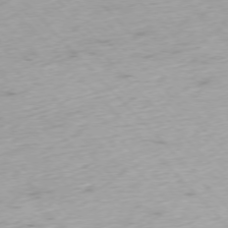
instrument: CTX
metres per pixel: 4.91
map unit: Ap
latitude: -76.6330
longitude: -60.2333
